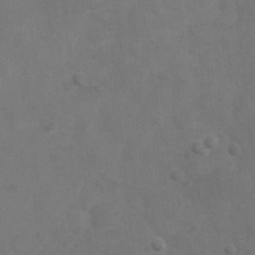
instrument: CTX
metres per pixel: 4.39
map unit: Nhu
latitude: 6.7435
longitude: -24.3278
